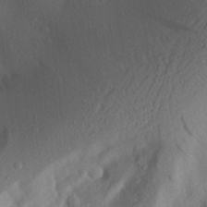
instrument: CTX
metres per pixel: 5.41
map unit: Aa
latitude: 28.2333
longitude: -146.7625
